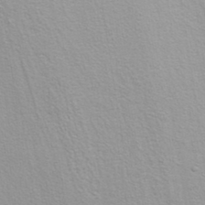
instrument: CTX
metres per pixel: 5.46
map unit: ANa
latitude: 36.5168
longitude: 13.1242
